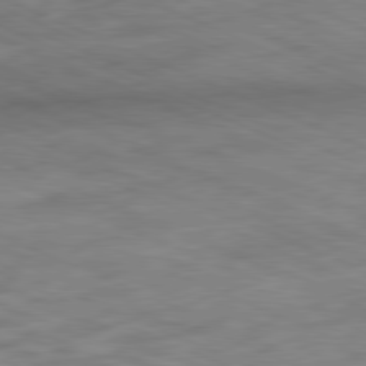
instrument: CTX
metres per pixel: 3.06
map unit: Ap
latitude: -81.5399
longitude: -82.9513
